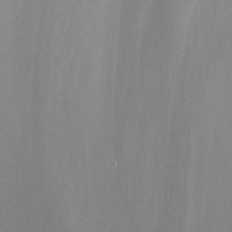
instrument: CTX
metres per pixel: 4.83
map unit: Nhu
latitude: -7.5588
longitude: -76.6301
